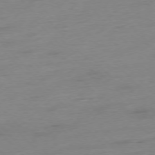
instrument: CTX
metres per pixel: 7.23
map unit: Hpe
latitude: -76.7652
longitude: -14.2145
